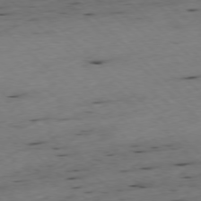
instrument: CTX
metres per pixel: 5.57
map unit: Ap
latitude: -77.7856
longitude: -60.8191
